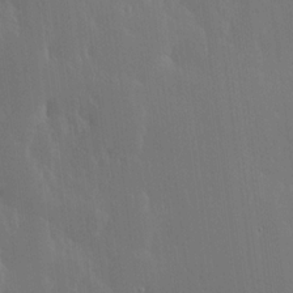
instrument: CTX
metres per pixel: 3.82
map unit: lHvf
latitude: 17.9528
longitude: -117.4615
